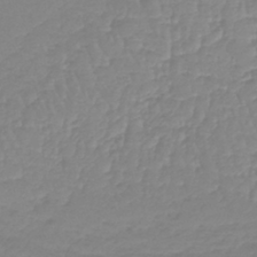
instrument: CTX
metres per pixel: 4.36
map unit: lHb
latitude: -40.5574
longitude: 67.2754
